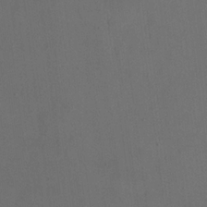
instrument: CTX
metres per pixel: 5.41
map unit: eHh
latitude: 19.3292
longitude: -65.0458
